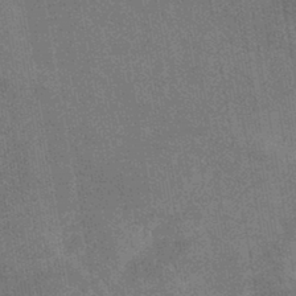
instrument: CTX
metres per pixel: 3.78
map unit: lHb
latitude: -40.0661
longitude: 75.4266
